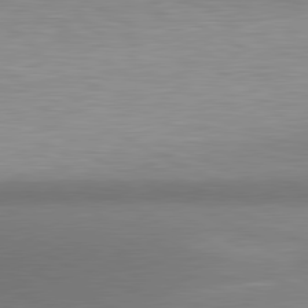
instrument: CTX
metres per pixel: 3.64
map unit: lApd
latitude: 80.9325
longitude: 135.8233
